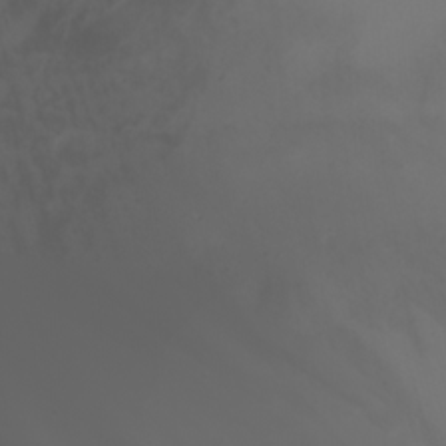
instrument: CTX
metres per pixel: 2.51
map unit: Nhu
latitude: -5.8422
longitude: -88.7058
